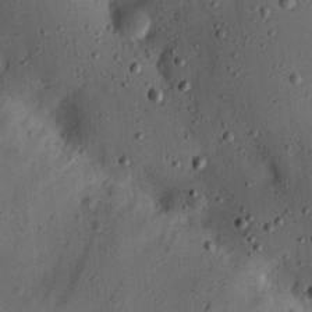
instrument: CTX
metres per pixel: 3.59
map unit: Nhu
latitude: 18.3278
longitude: -78.4601
